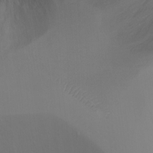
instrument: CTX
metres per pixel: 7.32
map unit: Ht
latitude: -7.8611
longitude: -35.0458
